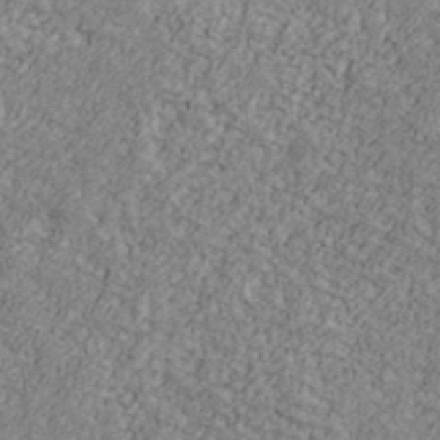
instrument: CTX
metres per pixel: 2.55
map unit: Ave
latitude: 40.9135
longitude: -111.2915
